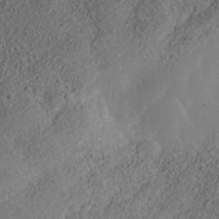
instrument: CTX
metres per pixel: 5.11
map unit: Nhe
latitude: -35.8611
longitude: -130.5357
